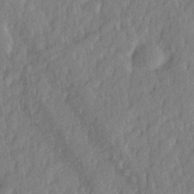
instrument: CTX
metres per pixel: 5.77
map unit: lHvf
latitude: 25.1781
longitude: 143.8044
